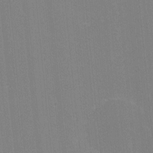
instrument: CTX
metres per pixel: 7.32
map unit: lHvf
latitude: -11.5021
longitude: -103.6127
